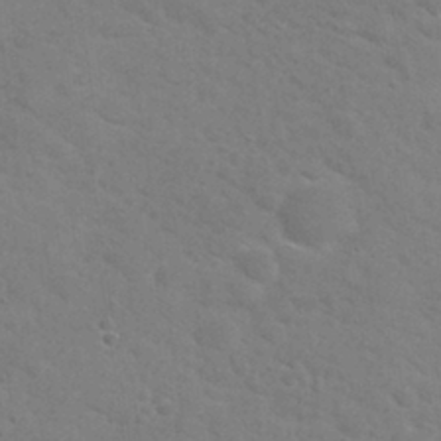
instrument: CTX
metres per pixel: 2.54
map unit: Nhu
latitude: 30.5546
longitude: -48.9514
